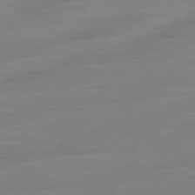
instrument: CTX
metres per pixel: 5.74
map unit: Ap
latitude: -78.7841
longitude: -98.5923
